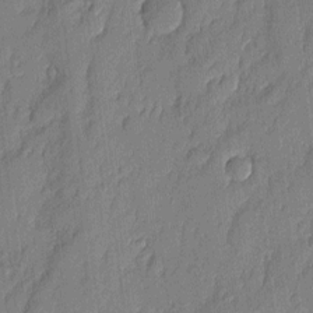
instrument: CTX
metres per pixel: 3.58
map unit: eHh
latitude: 4.8002
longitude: -76.5734
